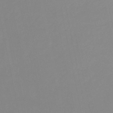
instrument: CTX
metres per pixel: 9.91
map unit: HNb
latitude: -48.8030
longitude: -44.2900
